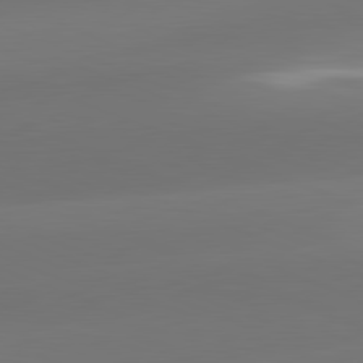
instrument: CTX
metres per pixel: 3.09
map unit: lApd
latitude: 81.7450
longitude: -162.0633
